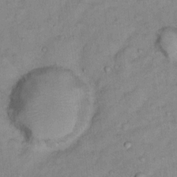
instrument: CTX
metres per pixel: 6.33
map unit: Hto
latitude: 12.1956
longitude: -37.6316
